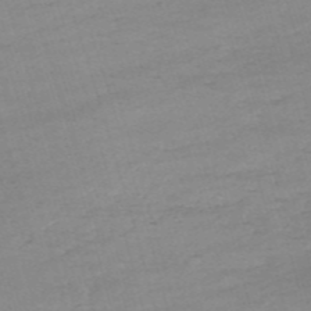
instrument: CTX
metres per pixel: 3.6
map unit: HNb
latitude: -53.9367
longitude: -37.3104
